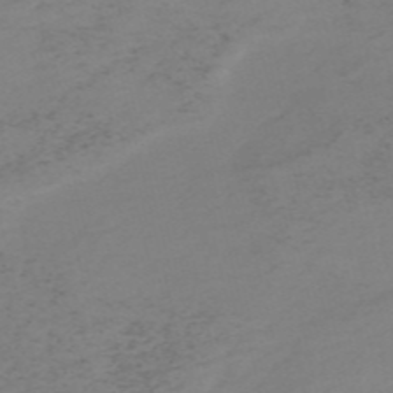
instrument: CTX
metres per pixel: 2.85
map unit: HNb
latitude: -55.5021
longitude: -46.8569
